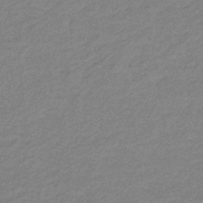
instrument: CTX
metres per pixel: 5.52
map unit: lHb
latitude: -32.2173
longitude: 66.7085
